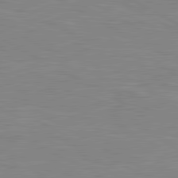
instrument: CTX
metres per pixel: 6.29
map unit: lApd
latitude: 80.6868
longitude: 171.5210
